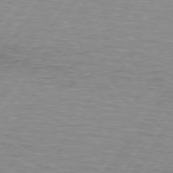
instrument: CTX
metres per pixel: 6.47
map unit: lApd
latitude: 75.1592
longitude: -79.1214
